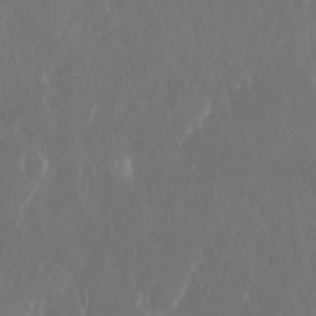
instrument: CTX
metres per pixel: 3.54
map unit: Nhu
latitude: 29.8205
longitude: -57.9717
